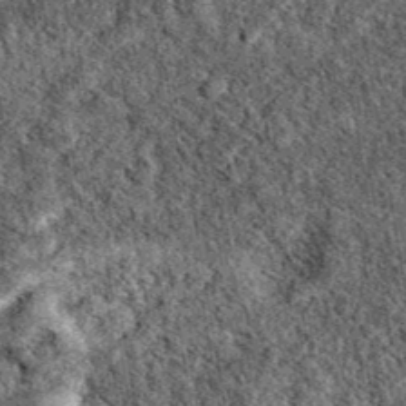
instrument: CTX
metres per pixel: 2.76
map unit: eAb
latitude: 39.5560
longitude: 111.1053
